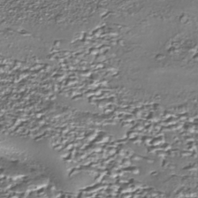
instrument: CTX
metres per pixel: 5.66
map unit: Nhe
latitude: -45.5777
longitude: 152.3684
